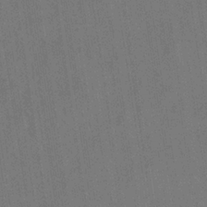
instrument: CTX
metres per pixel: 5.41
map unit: eHb
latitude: -34.4440
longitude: 73.7477
